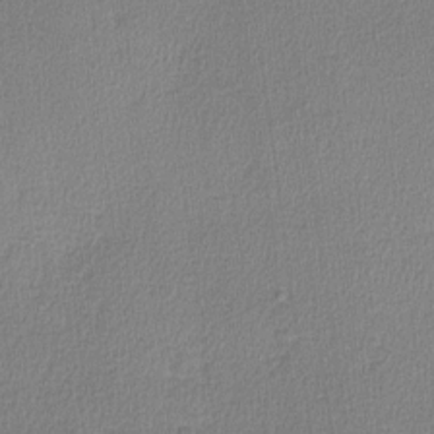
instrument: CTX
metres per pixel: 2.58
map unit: lHvf
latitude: -11.3321
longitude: -99.3103
